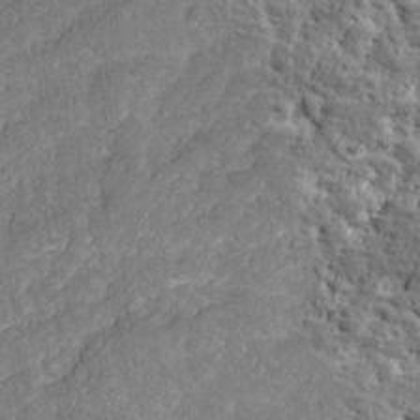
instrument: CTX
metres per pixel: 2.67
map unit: Ave
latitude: 16.8569
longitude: -134.8758
